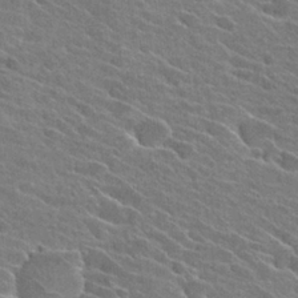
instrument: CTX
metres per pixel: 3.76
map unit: Hto
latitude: 26.3089
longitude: -42.4223
